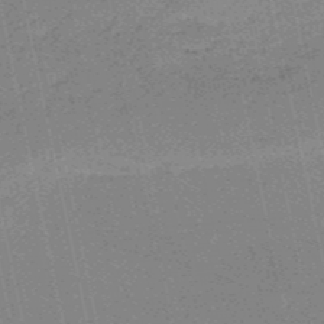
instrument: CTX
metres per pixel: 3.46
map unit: HNb
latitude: -51.2376
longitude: -51.4426
